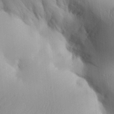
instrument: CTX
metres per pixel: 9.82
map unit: Aa
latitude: 31.9906
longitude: -140.8569
